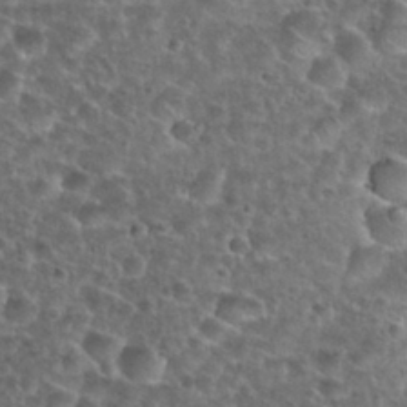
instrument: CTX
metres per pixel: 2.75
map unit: Nhu
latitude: 28.8380
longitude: -49.4804
